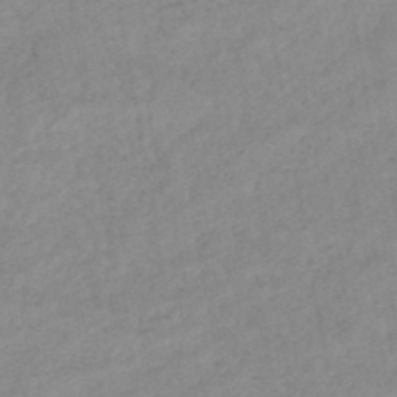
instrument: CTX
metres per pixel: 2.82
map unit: lHb
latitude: -44.3873
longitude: 67.0864
